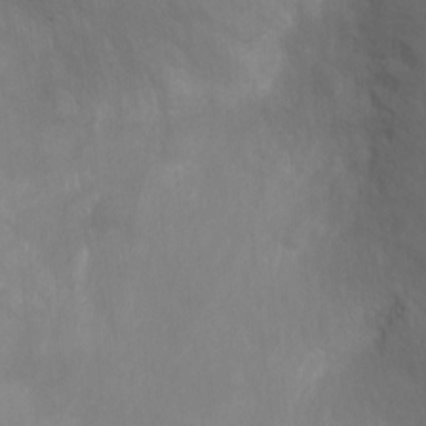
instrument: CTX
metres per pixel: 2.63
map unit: Ht
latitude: -1.8234
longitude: -32.5357
